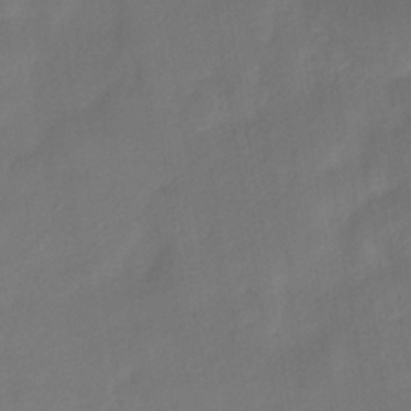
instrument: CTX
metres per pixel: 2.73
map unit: eHh
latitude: -40.0661
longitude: -26.0444
